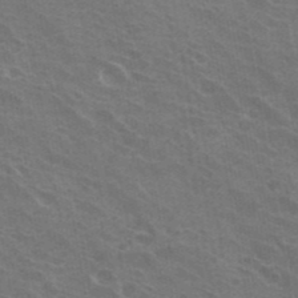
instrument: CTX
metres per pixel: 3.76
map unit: Hto
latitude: 32.4034
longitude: -41.1781
